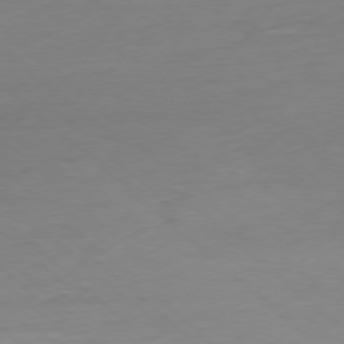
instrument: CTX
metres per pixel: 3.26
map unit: Ap
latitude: -77.8800
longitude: -80.6868
